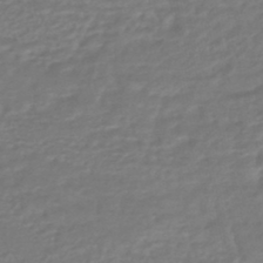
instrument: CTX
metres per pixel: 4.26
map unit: HNhu
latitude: -47.0297
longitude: 96.4062
